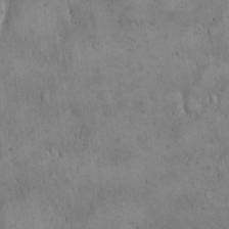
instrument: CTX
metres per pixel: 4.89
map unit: Hto
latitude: 16.6302
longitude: -59.8205
